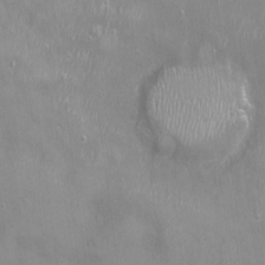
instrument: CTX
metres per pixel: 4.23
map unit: Ht
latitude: -4.3873
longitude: -15.1404
